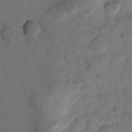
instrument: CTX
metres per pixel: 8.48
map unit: Hto
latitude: 5.4237
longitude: -30.6302
